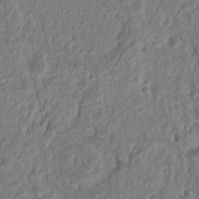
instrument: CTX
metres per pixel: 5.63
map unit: Nhu
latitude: 13.3671
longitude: -73.2348
